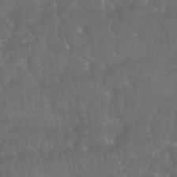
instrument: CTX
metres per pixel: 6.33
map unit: Nhu
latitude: 28.4223
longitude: -65.4615
